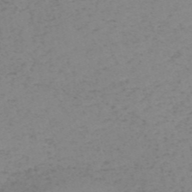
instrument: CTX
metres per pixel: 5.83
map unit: HNb
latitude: -54.8219
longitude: -47.2537
